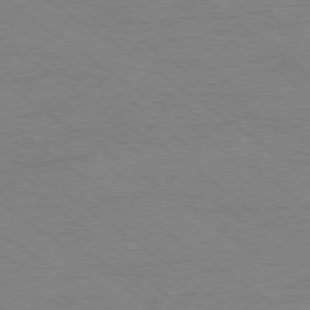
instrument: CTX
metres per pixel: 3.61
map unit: Ap
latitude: -79.2565
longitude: -82.9324
